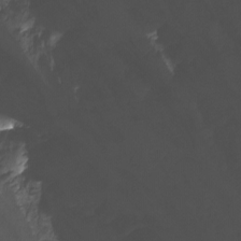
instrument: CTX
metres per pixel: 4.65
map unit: Nhu
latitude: -12.9542
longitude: -51.4426
